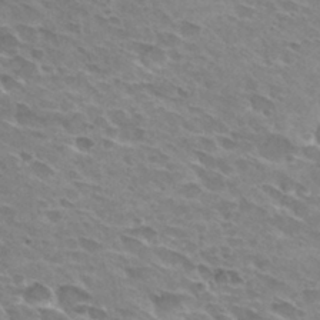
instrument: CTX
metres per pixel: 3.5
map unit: Hto
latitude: 29.7827
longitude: -42.4979
